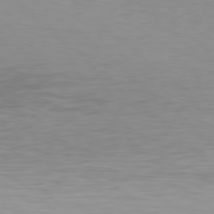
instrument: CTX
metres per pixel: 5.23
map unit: Hpe
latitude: 78.2523
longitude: -168.5546
